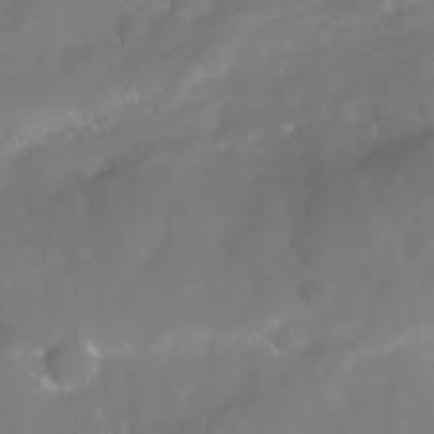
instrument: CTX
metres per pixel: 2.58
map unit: Ave
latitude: 10.8002
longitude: -104.4601
